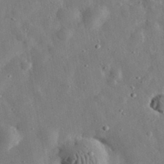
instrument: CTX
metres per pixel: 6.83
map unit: eHh
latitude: 31.8017
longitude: -77.2915
